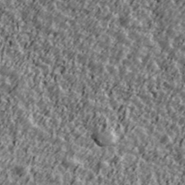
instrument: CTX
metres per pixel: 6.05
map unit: Ave
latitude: 42.2712
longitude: -113.3859
